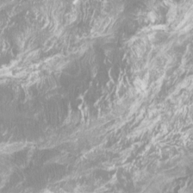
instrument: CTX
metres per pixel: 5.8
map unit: Htu
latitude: -6.9541
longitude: -49.0647
